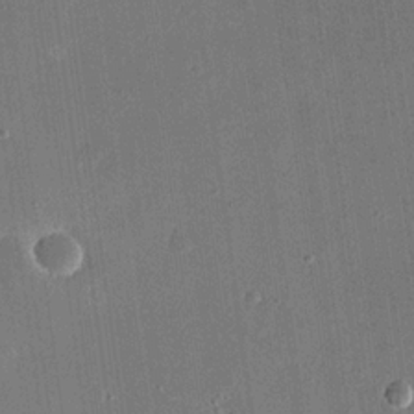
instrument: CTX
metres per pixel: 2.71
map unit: eHh
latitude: 18.6490
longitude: -70.2333
